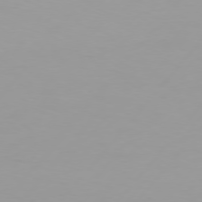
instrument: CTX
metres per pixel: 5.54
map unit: Hpe
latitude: 75.5749
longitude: -129.0080
